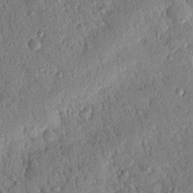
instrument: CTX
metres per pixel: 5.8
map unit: Nhu
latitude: 21.0459
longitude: -78.1389
